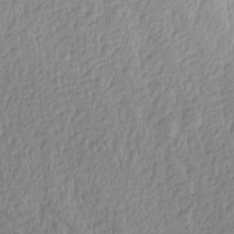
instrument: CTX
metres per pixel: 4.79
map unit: Aa
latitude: 15.7639
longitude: -146.2712
